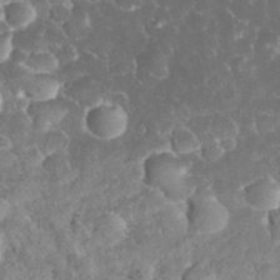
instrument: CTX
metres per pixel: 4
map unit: eHh
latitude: 32.9703
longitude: -63.1781
